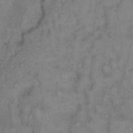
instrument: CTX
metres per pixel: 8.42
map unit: Hto
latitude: 15.5938
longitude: -61.7260
